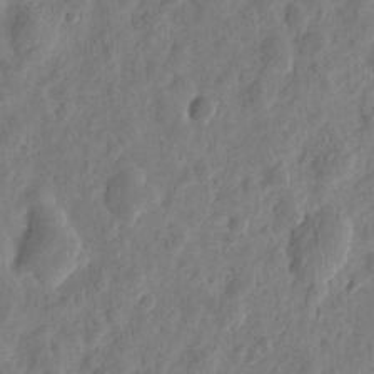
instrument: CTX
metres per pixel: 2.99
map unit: eHh
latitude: 9.5560
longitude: -74.0633
